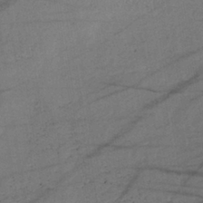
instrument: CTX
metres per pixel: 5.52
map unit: lHb
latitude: -38.2551
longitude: 72.6140
